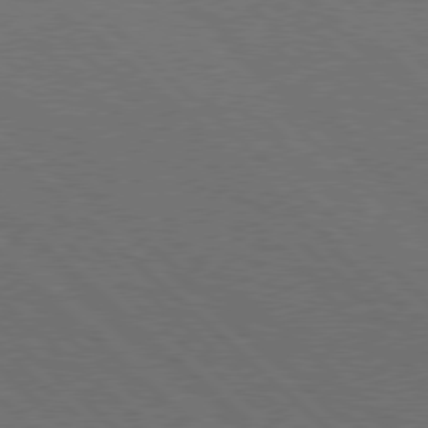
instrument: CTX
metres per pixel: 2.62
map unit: Hpe
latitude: 77.6505
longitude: -127.8961
